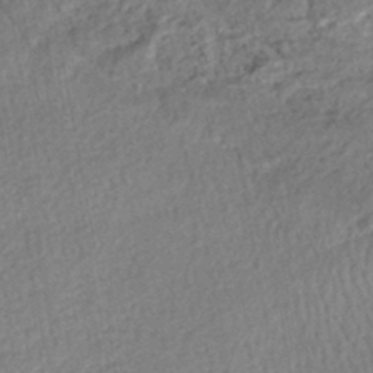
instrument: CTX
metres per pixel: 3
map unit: HNhu
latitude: -47.1809
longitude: 102.4251
